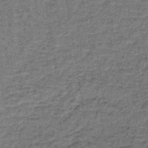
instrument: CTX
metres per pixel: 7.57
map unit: lHb
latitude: -40.9164
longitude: 58.5951
